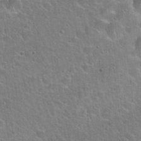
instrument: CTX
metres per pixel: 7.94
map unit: Hto
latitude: 22.3089
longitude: -51.4426
